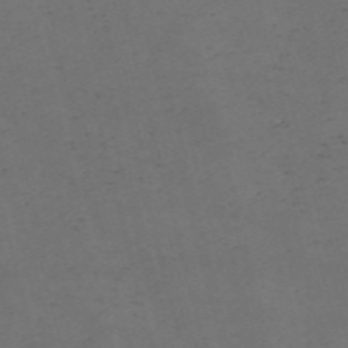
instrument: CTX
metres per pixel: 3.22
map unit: Nve
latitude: -57.6344
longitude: 52.8974
